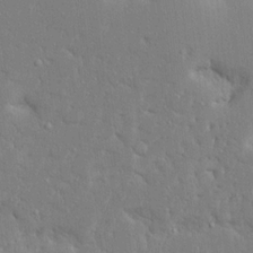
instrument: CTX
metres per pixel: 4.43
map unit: Ave
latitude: 17.0836
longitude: -140.7435
